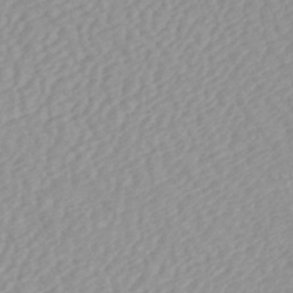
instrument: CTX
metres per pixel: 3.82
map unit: HNhu
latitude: -46.8597
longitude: 105.7099
